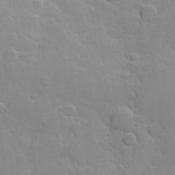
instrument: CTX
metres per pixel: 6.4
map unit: Hve
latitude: 24.1766
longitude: 148.5952
